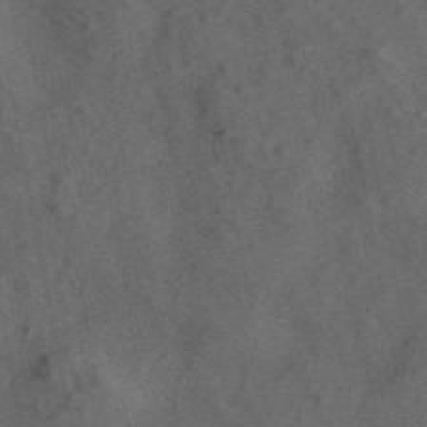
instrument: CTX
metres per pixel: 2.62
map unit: ANa
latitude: 44.0822
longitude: 30.0472
